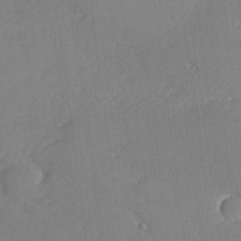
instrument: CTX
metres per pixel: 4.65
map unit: lHvf
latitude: 26.0255
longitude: 141.0108
